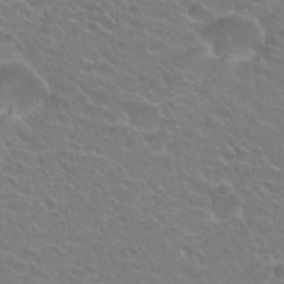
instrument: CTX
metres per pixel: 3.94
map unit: Hto
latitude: 23.9717
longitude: -31.0459
